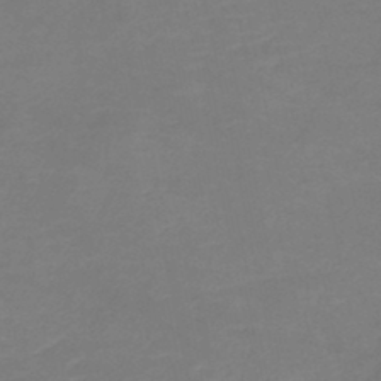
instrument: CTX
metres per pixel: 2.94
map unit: lHb
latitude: -37.3320
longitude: 73.0864
